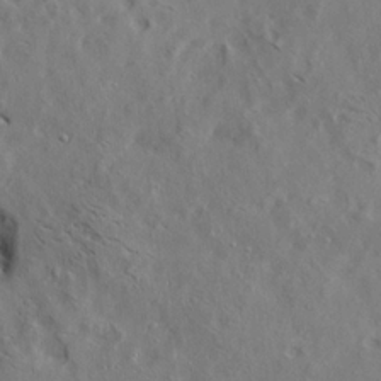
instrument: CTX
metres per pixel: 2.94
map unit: lAa
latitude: 19.6882
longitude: -139.8772
